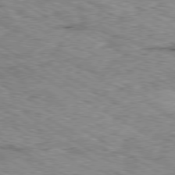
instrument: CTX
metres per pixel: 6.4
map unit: Ap
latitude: -80.4251
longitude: -48.8947
